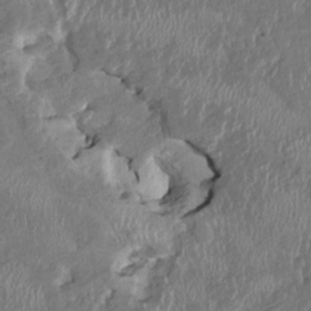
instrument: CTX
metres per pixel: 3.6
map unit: HNhu
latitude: 2.4601
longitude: -6.1011
